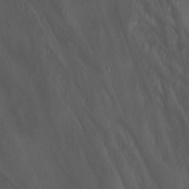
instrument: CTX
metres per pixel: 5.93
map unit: Nhu
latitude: -12.6896
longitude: -59.3293
